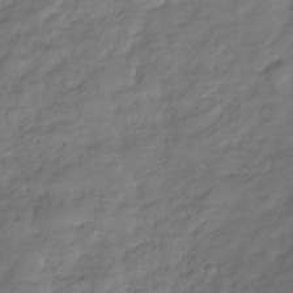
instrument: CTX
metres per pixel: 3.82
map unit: Hve
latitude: -31.3698
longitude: 90.6897
